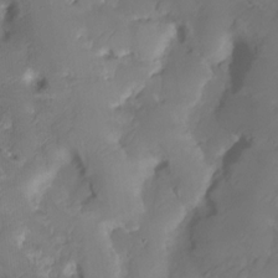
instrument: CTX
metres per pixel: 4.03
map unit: HNhu
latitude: -23.8612
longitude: 50.2361
